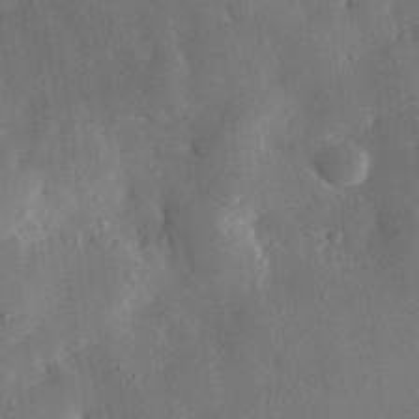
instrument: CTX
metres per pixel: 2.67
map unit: eHh
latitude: 30.4790
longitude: -80.2522
